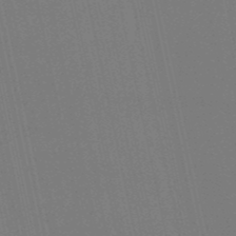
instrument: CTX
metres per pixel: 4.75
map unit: eHb
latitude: -50.7085
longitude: 76.8786
